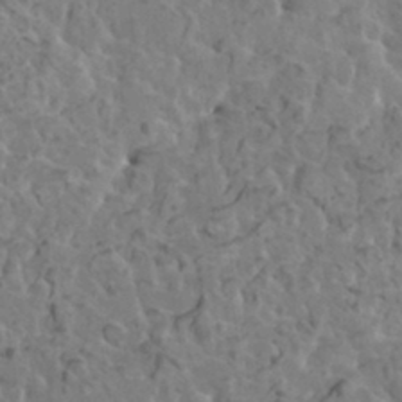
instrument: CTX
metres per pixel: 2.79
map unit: HNhu
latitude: 5.8016
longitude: -0.7813
